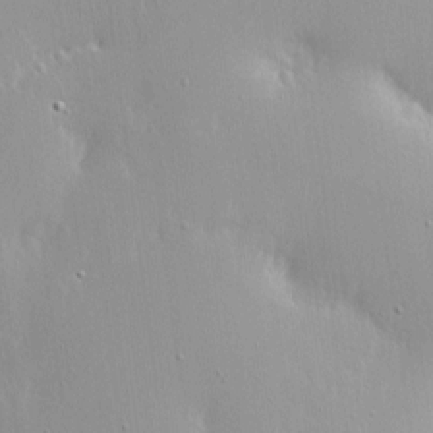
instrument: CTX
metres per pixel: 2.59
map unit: Nhe
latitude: -2.1038
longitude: -59.5749
